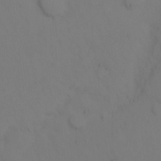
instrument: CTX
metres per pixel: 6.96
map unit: Hto
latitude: -0.5763
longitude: -33.7450
